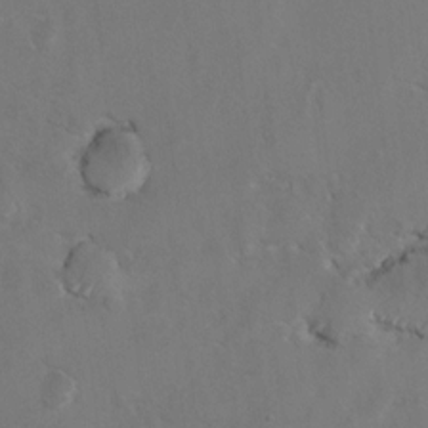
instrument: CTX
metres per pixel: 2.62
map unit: Hto
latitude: 8.4979
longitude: -35.0080
